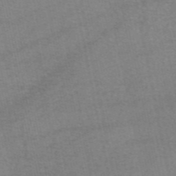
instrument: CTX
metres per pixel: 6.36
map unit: eAb
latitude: 48.0633
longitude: 103.3510
